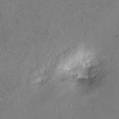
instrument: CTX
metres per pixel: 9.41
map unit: Hto
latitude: -14.0094
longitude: -42.1200
